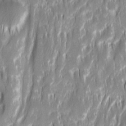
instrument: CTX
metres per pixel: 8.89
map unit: Ave
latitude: 15.1026
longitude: -134.8758
